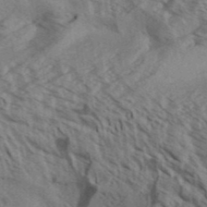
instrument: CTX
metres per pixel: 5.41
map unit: Aa
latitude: 32.5735
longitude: -139.0647
